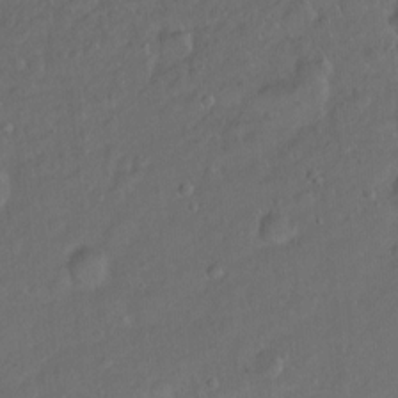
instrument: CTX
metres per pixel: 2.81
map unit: Ht
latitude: -7.1242
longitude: -37.5371
